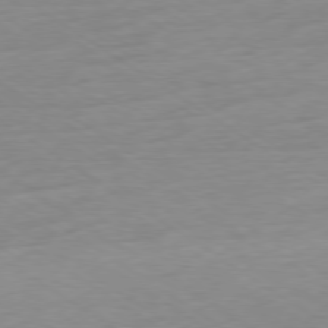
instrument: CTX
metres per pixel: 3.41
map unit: Ap
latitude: -78.6707
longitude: -58.9325
